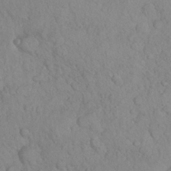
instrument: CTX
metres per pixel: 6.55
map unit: Nhu
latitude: 27.2348
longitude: -65.9150
